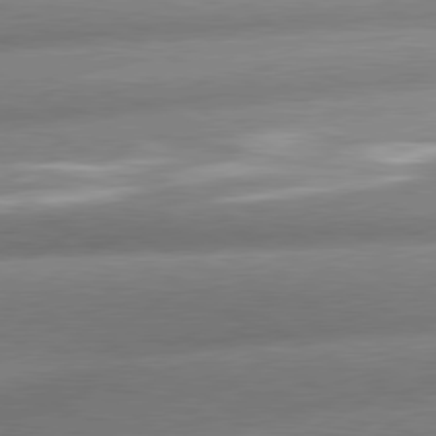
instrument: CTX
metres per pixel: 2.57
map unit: lApd
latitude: 80.1011
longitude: -159.4804
